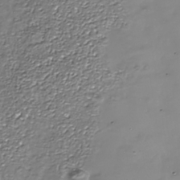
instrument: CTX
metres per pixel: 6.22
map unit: Nhe
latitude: -37.3698
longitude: -88.6113
